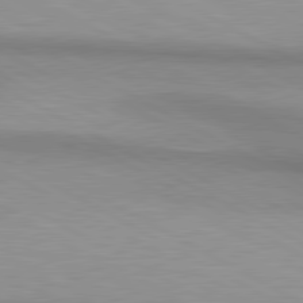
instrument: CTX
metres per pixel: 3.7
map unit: lApd
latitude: 80.7813
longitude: 158.3684
